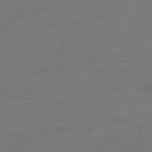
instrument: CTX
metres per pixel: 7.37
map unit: Hpe
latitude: -76.9920
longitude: -13.9717
